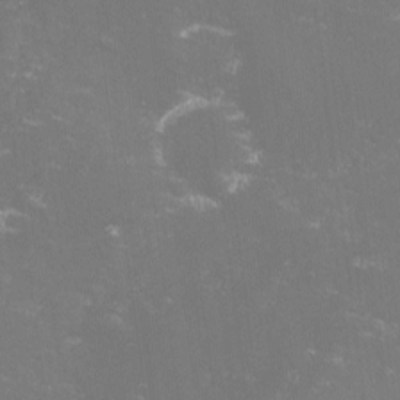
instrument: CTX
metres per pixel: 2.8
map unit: lHvf
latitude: -14.2551
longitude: -101.2159
